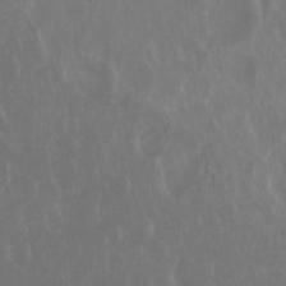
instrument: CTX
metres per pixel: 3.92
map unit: Hto
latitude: -8.0094
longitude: -45.2915
